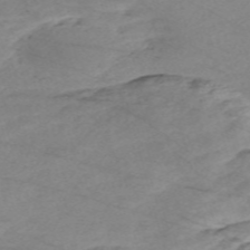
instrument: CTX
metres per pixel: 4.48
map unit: Nve
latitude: -59.0486
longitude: 61.4265
